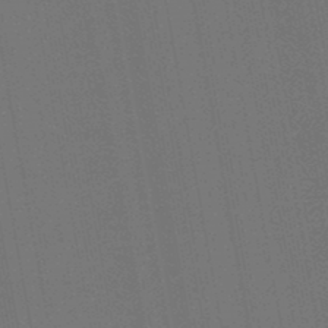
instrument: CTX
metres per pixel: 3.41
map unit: lHb
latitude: -47.5399
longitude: 73.5399
